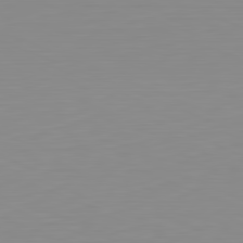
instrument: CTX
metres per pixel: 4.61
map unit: Hpe
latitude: -82.1228
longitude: 17.1054
